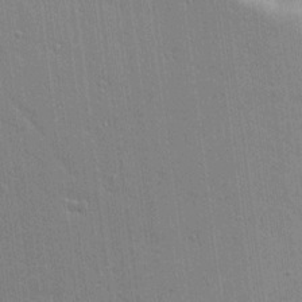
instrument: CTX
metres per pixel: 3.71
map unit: lAvf
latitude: 15.8395
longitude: -128.2333
